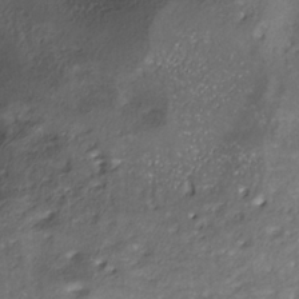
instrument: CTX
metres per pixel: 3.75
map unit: ANa
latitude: -36.4062
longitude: 95.1053
